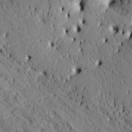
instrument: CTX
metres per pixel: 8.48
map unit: HNhu
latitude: 11.5749
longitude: 23.4266
